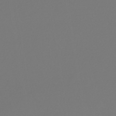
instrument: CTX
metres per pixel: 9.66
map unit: lHb
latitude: -47.1431
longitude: 72.5007
